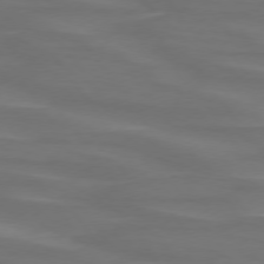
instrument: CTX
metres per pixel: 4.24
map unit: lApd
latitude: 74.6868
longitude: -79.4049
